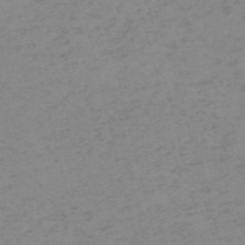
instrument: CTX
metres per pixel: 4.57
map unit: HNb
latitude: -56.3684
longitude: -43.5182
